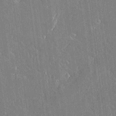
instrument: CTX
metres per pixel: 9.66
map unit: lAvf
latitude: 15.5560
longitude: -128.6679
